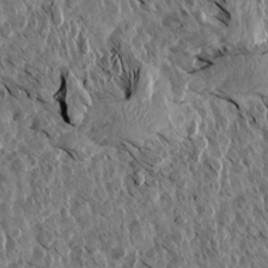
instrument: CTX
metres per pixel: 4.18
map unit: Aa
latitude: 13.7828
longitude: -141.7638
